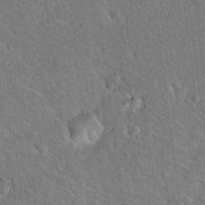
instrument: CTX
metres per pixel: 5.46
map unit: Hto
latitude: 18.6679
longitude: -51.5182
